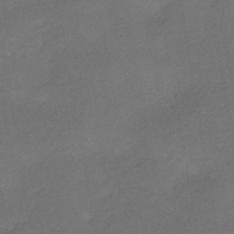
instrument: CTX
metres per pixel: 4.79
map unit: HNhu
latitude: -41.6533
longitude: 92.5196
